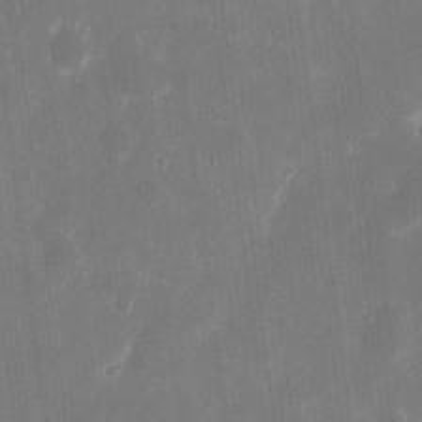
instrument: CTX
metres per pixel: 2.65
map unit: eHh
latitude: 8.4601
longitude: -70.4790
